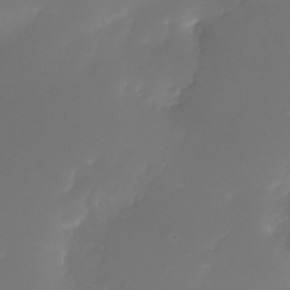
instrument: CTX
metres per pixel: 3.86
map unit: Nhe
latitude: -33.5966
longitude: -117.0836
